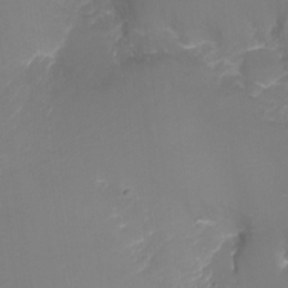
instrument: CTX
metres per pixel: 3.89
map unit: Nhu
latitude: -17.8612
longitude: -45.3670
